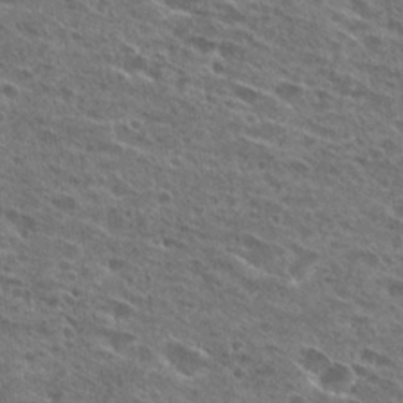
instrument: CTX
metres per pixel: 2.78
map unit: Hto
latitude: 27.4049
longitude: -45.8772
